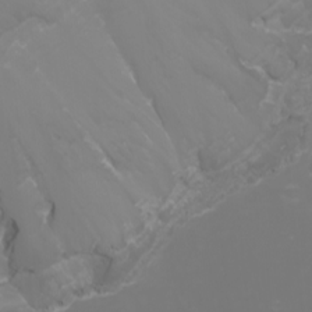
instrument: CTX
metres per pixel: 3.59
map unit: Nhu
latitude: -1.8990
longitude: -76.9513
